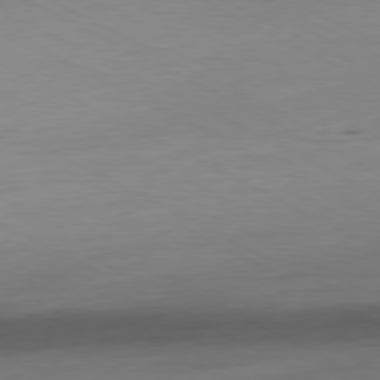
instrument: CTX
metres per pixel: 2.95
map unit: Ap
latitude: -80.7841
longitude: -77.6127
